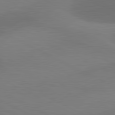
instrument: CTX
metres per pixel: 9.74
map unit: lApd
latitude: 81.1403
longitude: 129.1620
